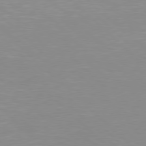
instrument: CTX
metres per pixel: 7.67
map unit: Hpe
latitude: 77.6882
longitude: -161.1592
